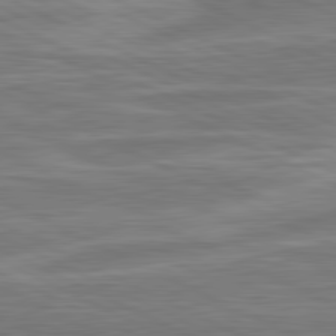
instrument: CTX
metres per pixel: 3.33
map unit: lApd
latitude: 81.1781
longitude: -174.6868
